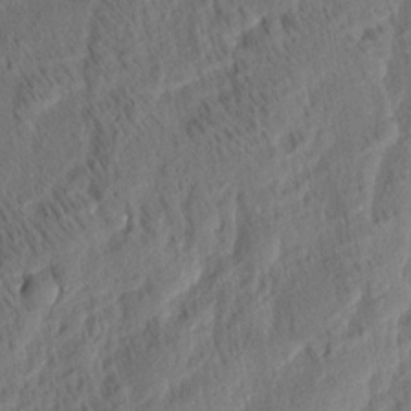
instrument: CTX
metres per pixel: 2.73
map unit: eHh
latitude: 5.2159
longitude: -76.9324
